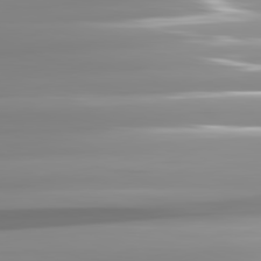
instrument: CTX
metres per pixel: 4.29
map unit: lApd
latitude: 81.9150
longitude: -139.7450
